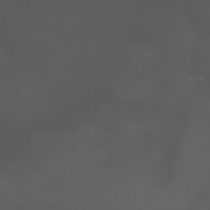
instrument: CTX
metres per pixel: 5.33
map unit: Nhu
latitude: -5.8233
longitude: -79.3104
